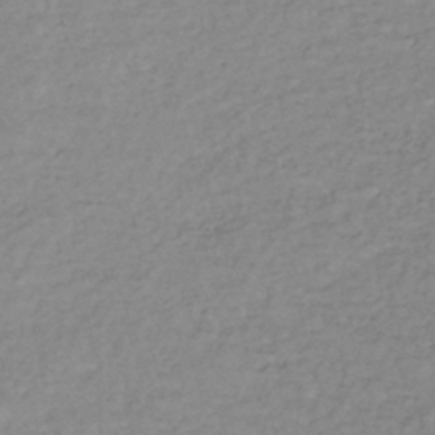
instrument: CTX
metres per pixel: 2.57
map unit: lHb
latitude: -35.6344
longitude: 69.2753
